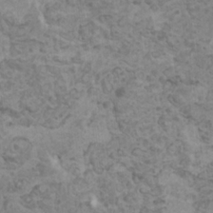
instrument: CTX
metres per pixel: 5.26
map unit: HNhu
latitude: -0.2929
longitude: 2.4440
